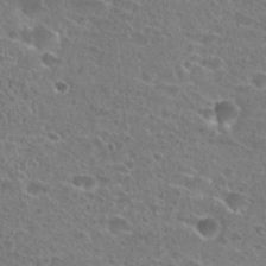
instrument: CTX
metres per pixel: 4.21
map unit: Hto
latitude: 25.9906
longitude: -46.0255
